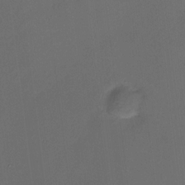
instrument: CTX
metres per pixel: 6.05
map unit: HNhu
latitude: 8.2145
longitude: 10.1039
